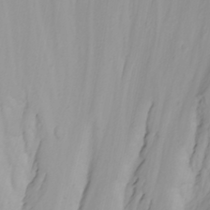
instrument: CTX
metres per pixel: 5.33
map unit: eHh
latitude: -5.3131
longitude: -84.6680
